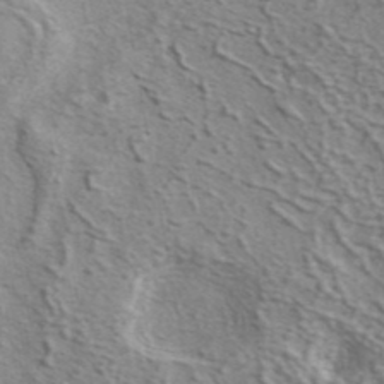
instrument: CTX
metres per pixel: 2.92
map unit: eAb
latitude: 41.0647
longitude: 104.6140
